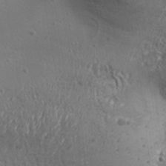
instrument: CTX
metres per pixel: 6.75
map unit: Aa
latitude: 32.3089
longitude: -134.2144
